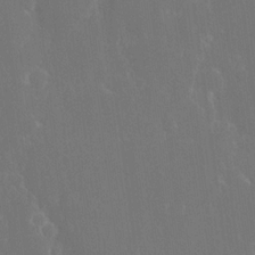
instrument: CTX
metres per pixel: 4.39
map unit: eHh
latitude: 15.8206
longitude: -72.4601
